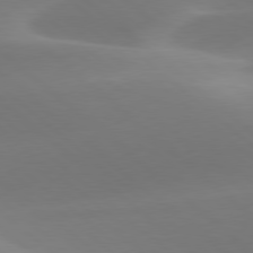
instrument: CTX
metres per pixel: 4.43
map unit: lApd
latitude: 78.4223
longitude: -51.0458
